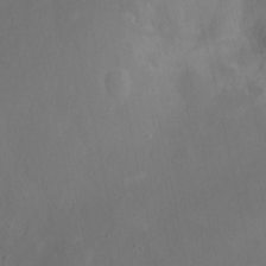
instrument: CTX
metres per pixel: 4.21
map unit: Nhu
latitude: -9.2565
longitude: -46.9325
